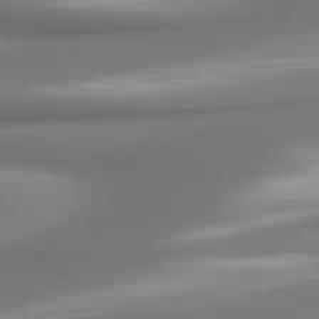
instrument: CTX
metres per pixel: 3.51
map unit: lApd
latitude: 80.0822
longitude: 179.9178
